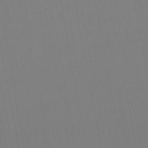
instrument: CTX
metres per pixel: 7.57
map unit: lHb
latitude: -46.2739
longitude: 75.3510
